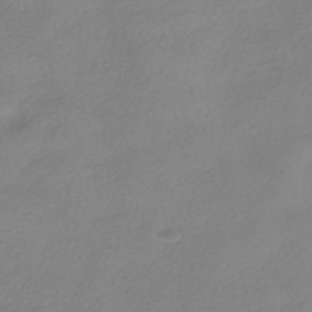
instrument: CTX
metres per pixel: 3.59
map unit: HNhu
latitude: -40.4818
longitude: 96.5007
